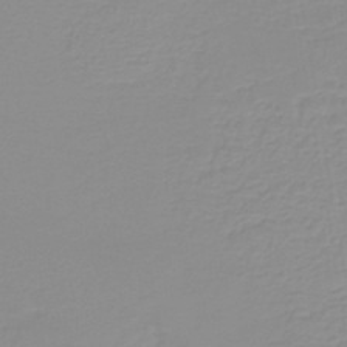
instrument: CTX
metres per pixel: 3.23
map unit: lHb
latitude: -40.3873
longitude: 60.2551
